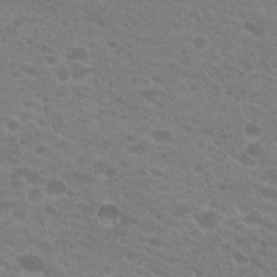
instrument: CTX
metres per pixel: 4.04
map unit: Hto
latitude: 20.3279
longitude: -38.3089
